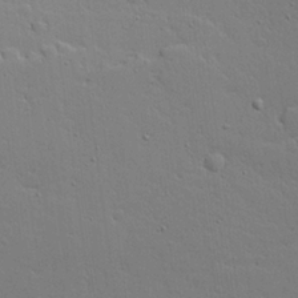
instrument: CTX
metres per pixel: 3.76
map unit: Aa
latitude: 19.1781
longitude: -126.1767
